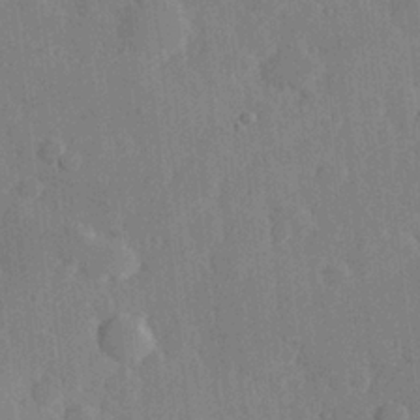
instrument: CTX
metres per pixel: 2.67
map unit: Hve
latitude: 25.4615
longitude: 149.1620
